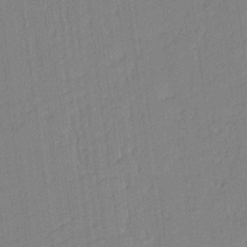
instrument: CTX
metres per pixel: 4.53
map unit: Aa
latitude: 17.7639
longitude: -142.7813
